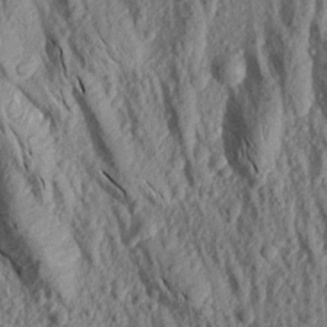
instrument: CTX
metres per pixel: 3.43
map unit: Aa
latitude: 18.4979
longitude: -145.4993
